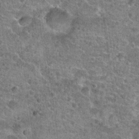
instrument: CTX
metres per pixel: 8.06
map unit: Hto
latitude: 20.2145
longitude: -42.4223
